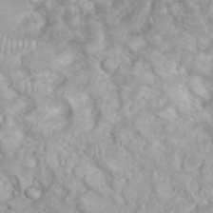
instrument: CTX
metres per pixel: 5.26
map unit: eHh
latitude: 35.5371
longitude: -61.7638
